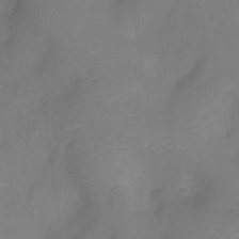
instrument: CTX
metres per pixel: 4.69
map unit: Nve
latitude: -21.8044
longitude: 106.1039
